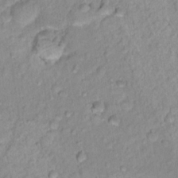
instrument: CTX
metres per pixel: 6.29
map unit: Nhu
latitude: 16.4601
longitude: -32.8758
